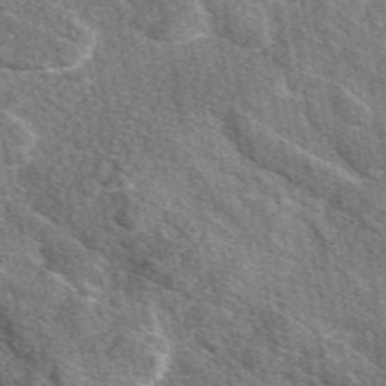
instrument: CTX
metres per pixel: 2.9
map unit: eAb
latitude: 48.3656
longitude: 119.7856
